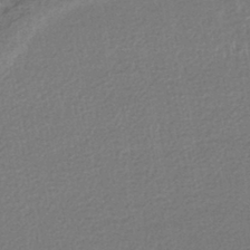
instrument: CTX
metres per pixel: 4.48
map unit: lHb
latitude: -40.5007
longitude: 71.9745
